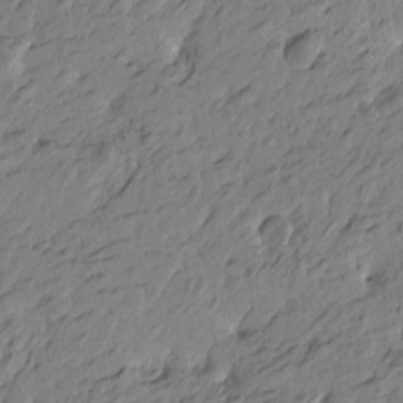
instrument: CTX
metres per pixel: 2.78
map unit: Htu
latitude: -5.4832
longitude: -179.9717
